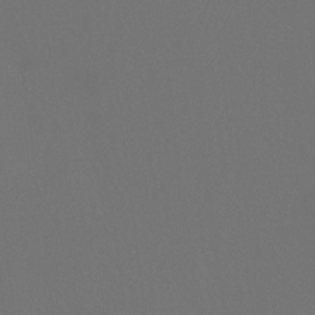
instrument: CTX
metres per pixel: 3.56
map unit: Htu
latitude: -14.0094
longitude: -48.2145
